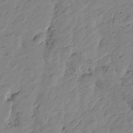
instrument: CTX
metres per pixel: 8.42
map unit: Htu
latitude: -2.0472
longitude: -175.2537
